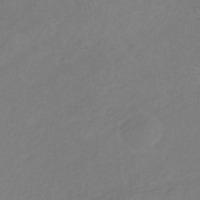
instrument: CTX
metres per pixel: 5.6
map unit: eHb
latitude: -30.7274
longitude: 64.1795
